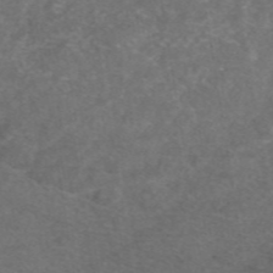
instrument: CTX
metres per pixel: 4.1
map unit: eAb
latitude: 47.3104
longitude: 111.1053
